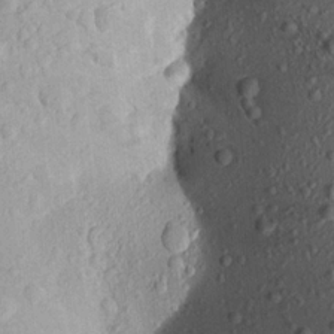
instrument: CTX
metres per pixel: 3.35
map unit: Aa
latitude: 19.4426
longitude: -148.6491
